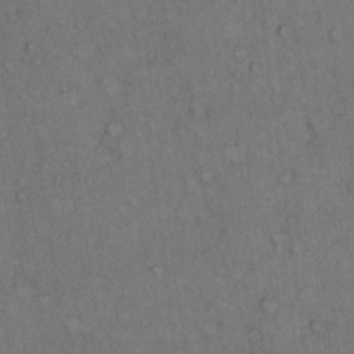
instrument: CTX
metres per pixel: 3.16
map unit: Hto
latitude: 10.6869
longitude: -59.4993
